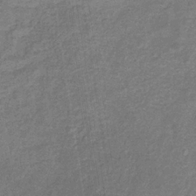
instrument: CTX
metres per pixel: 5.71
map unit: eHb
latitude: -33.5399
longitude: 74.7652
